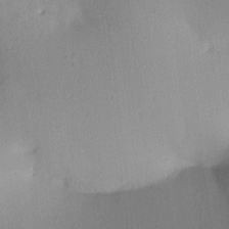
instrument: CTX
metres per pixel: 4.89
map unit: lAa
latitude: 4.0255
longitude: -114.5734
